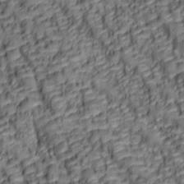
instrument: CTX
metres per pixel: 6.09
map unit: lAa
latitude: 6.4979
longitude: -116.0633
